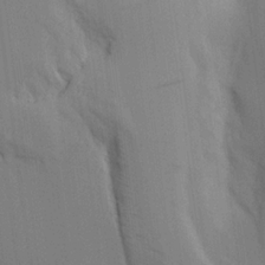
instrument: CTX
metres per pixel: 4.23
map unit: Aa
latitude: 17.0458
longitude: -149.1025
